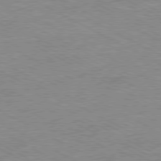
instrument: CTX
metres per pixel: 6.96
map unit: Ap
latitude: -81.0676
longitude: -86.8758
